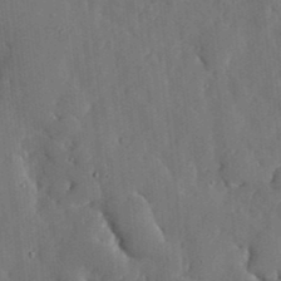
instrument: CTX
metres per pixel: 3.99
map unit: lHvf
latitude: 18.4979
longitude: -112.9703
